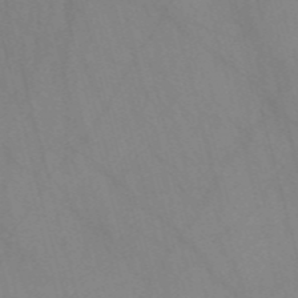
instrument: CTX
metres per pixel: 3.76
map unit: Nve
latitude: -57.6722
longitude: 63.8611
